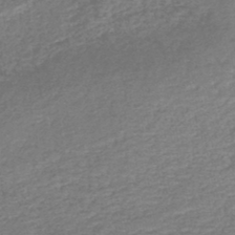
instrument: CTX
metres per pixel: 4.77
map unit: lHb
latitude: -44.1417
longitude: 71.7856
